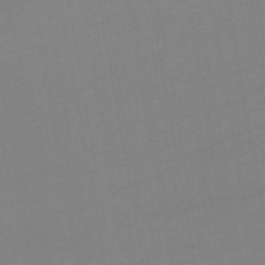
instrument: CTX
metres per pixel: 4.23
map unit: lHb
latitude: -46.2172
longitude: 75.1620
